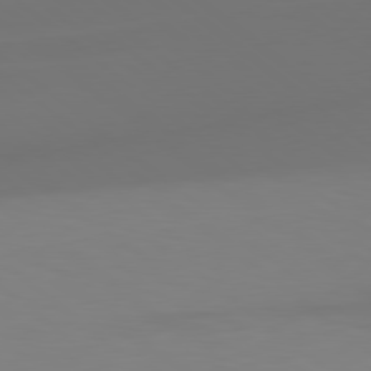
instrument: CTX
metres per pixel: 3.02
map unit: Hpe
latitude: 78.9325
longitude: -172.4223
